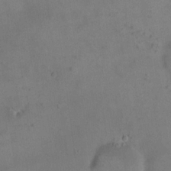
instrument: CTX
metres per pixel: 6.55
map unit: eHh
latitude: 18.4034
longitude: -65.1403
